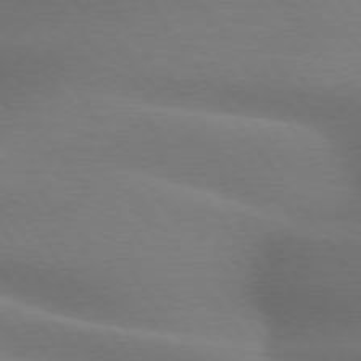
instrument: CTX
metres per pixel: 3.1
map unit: lApd
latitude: 75.0836
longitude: -59.4426
